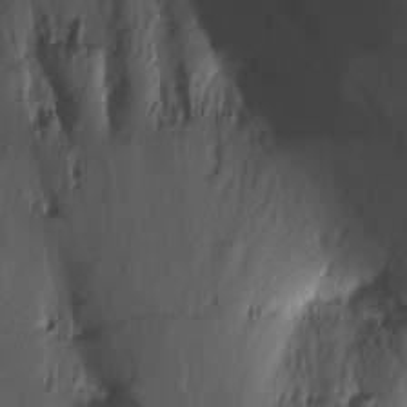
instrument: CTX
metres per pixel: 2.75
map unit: Nhu
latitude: -6.3873
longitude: -66.5356
